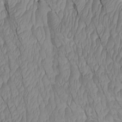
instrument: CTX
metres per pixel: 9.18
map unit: Htu
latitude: -7.4832
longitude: -67.1781
